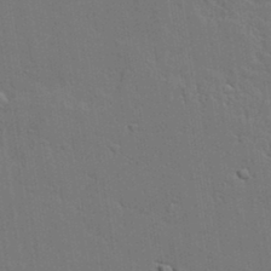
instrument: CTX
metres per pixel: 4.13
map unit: lAvf
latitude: 23.8205
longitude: -110.2523
